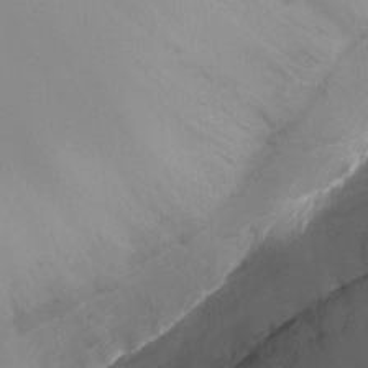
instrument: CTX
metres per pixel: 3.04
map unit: Nhu
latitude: -11.3132
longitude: -34.0822
